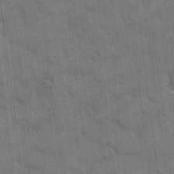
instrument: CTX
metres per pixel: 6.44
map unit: eHh
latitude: 13.0459
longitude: -65.6316
